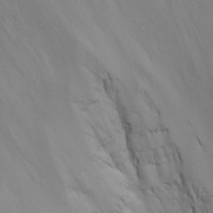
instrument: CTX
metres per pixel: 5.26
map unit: Nhu
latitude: -8.1228
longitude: -85.2348
